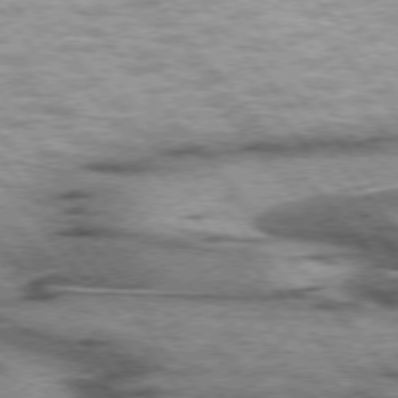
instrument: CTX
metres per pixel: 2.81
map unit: lApd
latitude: 75.3293
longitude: -49.3482
